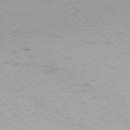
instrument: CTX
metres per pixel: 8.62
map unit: Ap
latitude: -77.0297
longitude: -65.2159
